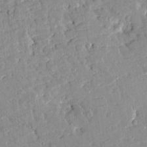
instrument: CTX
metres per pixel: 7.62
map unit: Htu
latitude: -1.7856
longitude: 174.7463
